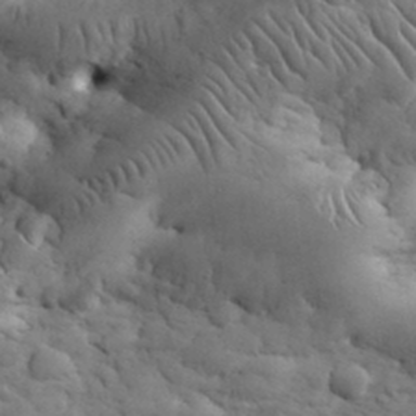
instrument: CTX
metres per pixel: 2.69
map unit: eHh
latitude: 33.3293
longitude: -67.5938
